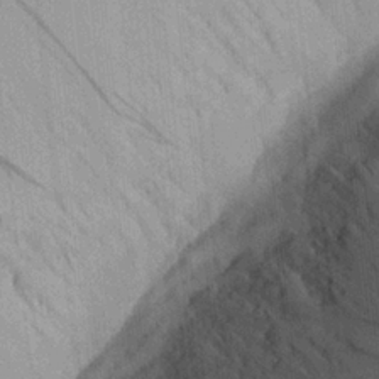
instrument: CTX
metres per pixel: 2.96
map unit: Aa
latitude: 21.8395
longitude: -144.2711
